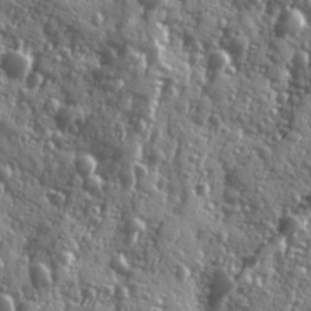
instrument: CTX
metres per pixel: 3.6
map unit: Ave
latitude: 11.9339
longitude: -103.5560
